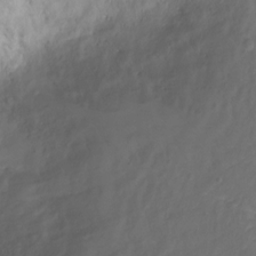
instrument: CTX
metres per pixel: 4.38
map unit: Ht
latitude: 2.6868
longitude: -33.9717
